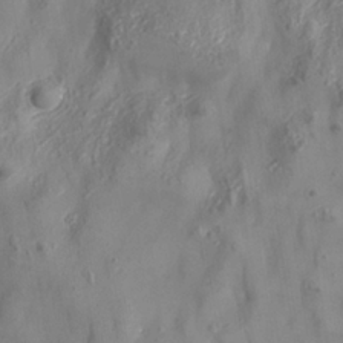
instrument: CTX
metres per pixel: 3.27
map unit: Nhe
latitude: -37.3887
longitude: 138.3118
